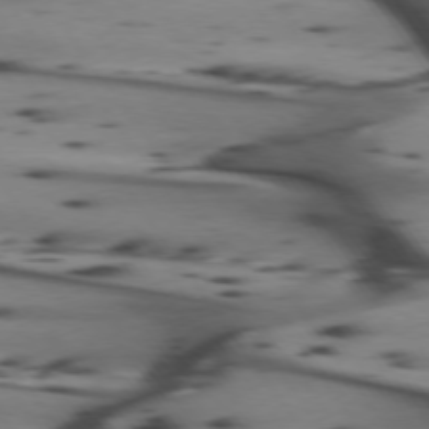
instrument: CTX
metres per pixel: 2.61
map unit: lApd
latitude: 74.5735
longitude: -64.6868
